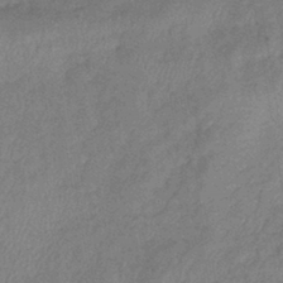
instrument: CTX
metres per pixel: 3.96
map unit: eHb
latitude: -41.7855
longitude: 80.4251
